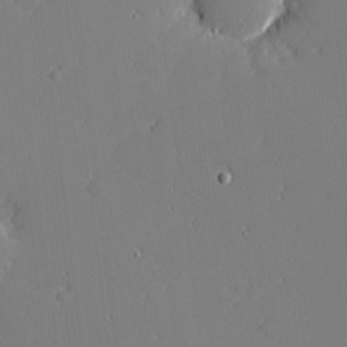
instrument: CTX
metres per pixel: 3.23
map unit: eHh
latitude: -3.6154
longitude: -81.4237
